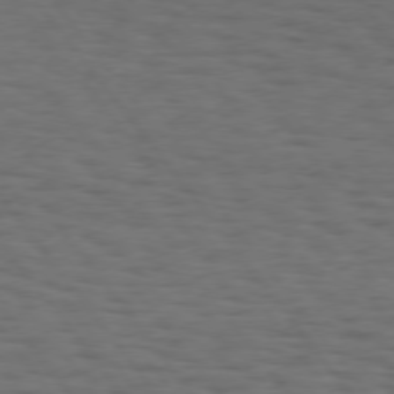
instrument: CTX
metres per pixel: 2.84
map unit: Hpe
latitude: 74.9703
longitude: -133.5938
